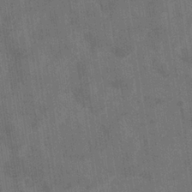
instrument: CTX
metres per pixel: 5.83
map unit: eHb
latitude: -34.2550
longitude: 73.6533
